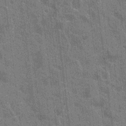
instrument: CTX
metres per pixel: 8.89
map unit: Hto
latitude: -3.9556
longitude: -35.7638
